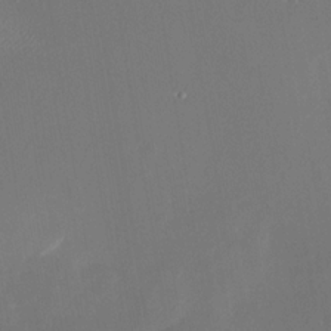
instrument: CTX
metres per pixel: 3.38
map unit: Nhu
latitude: -23.8234
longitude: -73.1215
